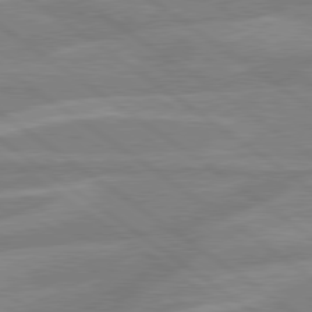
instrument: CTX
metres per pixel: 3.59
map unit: lApd
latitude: 79.4238
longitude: -121.5938
